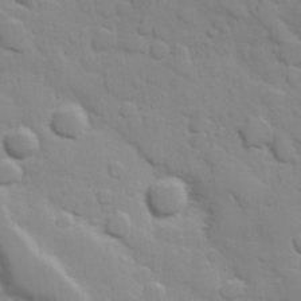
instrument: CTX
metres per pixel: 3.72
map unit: Hve
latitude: 24.2144
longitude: 148.4629
